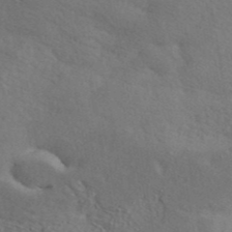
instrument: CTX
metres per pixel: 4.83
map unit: ANa
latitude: 42.3467
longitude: 56.1228
